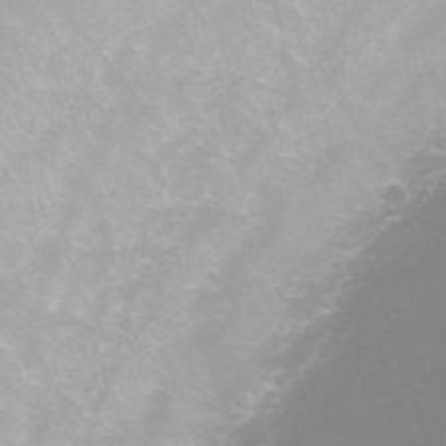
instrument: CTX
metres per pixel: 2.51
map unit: eHh
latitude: -3.4832
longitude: -76.0633
